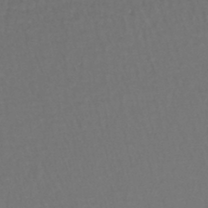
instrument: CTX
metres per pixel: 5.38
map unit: lHb
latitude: -43.5588
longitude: 57.4832
